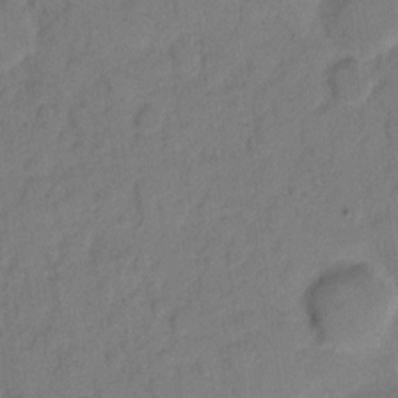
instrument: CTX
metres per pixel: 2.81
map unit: eHh
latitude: 8.1767
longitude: -64.2711
